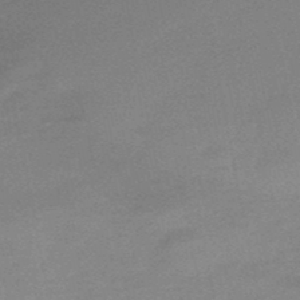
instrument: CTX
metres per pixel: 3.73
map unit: eHb
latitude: -48.7086
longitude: 86.3117
